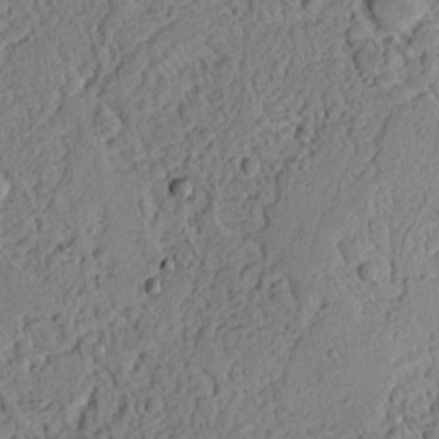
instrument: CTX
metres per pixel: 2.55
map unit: Ht
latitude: 9.0648
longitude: -75.1592
